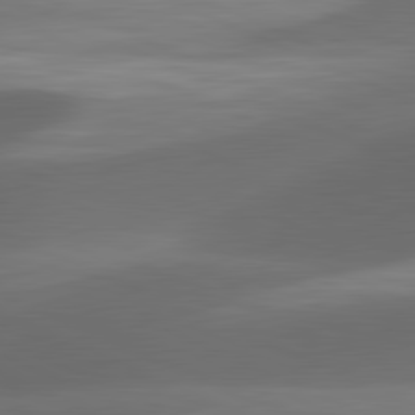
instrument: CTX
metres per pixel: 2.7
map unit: lApd
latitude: 81.5560
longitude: 133.1243
